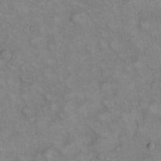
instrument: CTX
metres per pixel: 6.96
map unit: eHh
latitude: 22.6679
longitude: -62.2145
